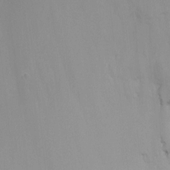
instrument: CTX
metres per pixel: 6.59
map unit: Ht
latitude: -8.9919
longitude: -31.5749
